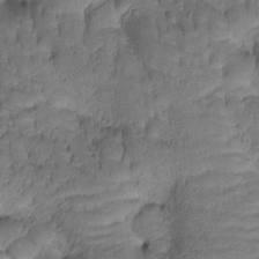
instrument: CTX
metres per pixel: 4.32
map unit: Htu
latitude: -2.7085
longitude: 173.3321
